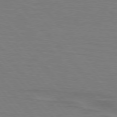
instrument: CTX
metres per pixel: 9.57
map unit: lApd
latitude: 75.6505
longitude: -80.7813
